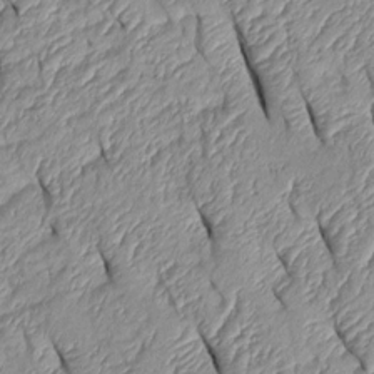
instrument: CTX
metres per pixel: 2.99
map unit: Htu
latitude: 1.6694
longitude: 149.2376
